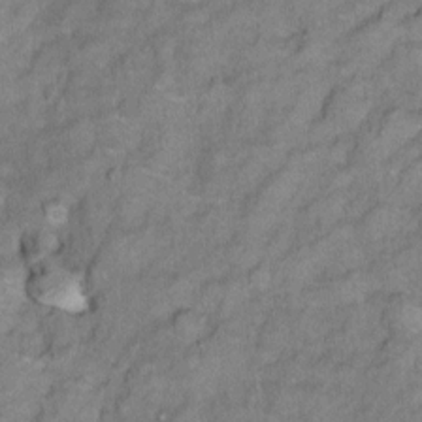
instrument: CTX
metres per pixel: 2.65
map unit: Ht
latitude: 11.5749
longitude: -33.9150
